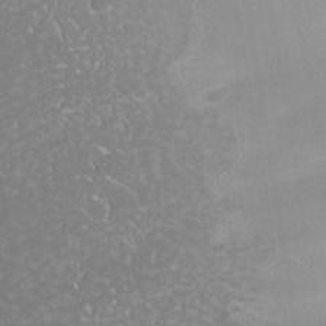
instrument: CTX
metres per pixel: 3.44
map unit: Nhe
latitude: -39.0298
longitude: -117.3860
